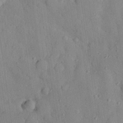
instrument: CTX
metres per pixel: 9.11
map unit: eHh
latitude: 27.3482
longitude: -76.6679
